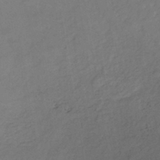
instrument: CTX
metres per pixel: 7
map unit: lHb
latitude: -40.6329
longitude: 72.9164
